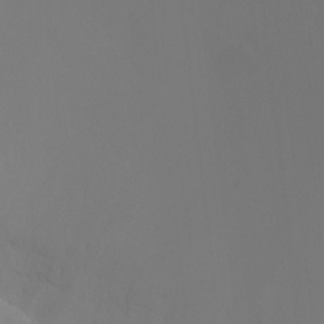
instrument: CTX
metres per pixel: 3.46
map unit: Ht
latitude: -0.8408
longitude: -38.5924
